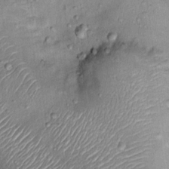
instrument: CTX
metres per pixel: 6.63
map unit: Ht
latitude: 13.8395
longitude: -40.7813
